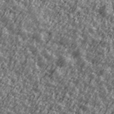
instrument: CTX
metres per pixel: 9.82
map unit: Ave
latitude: 42.2901
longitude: -113.7449
